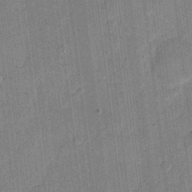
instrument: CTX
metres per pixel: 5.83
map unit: eHh
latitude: 10.9514
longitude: -66.0822
